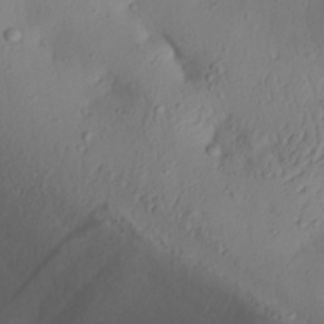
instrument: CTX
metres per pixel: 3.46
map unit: Aa
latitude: 28.8380
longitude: -133.9717
